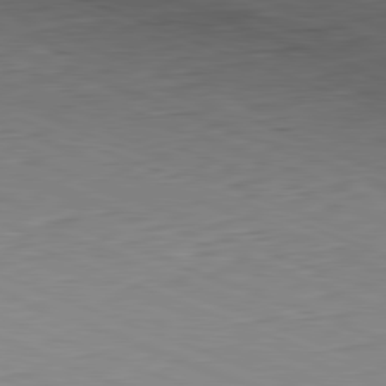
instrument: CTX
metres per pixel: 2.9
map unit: Hpe
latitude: -82.2928
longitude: 14.6519
